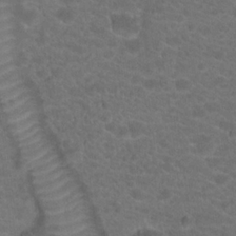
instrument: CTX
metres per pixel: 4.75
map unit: Hto
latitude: 19.9150
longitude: -39.1214
